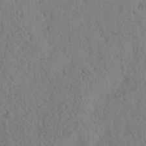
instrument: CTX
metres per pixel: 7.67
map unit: Ave
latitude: 24.0444
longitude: -134.2522
